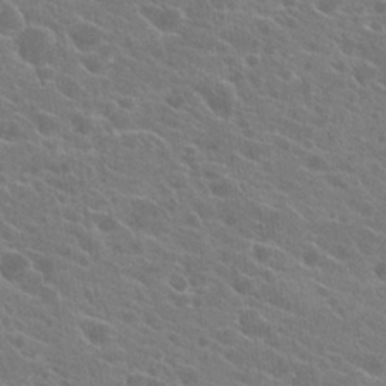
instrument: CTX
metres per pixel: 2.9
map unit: Hto
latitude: 22.4034
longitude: -39.3859
